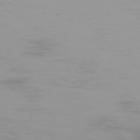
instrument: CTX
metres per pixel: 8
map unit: Ap
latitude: -77.2754
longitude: -73.4049
